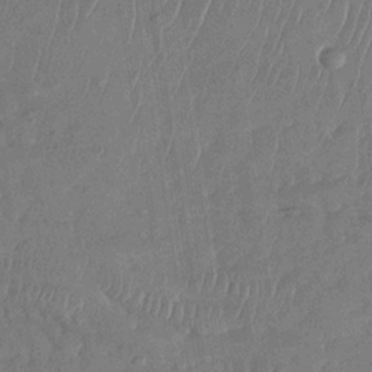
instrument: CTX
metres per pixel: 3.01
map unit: Nhu
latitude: -27.8989
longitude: -64.4223
